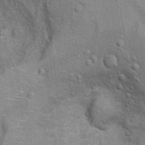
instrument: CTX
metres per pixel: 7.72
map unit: Ht
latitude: 9.4804
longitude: -36.9891
